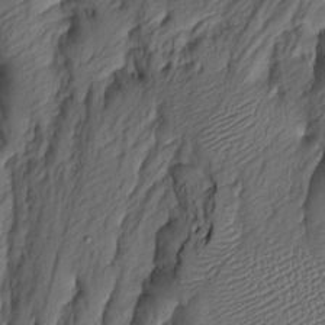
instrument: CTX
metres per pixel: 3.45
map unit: Htu
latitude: -6.8030
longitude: 155.1053
